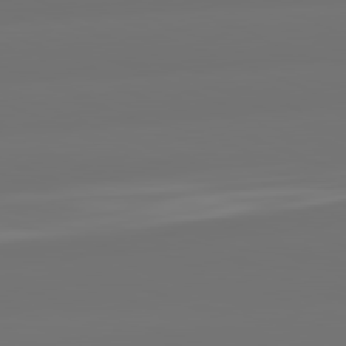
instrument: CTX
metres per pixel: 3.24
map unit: lApd
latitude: 82.1766
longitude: -167.8583
